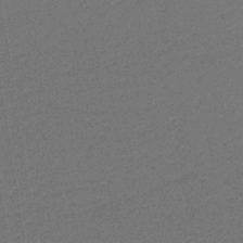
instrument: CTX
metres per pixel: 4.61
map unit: lHb
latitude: -35.8422
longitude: 59.7666
